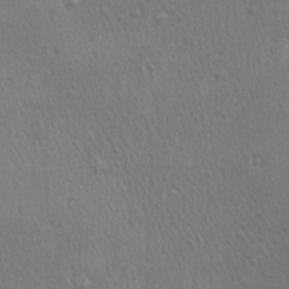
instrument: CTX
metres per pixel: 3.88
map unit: Ave
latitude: 22.3467
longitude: -136.2523
